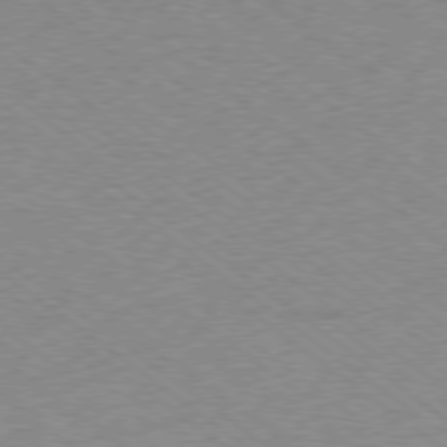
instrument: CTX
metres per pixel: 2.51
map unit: Hpe
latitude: -79.0108
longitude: -14.8002
